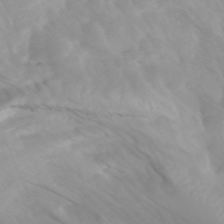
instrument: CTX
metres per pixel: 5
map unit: Htu
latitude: -4.7274
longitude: 137.7477
